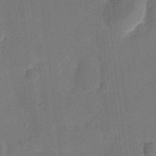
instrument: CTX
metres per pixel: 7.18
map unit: eHh
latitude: 6.1956
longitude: -66.7057
